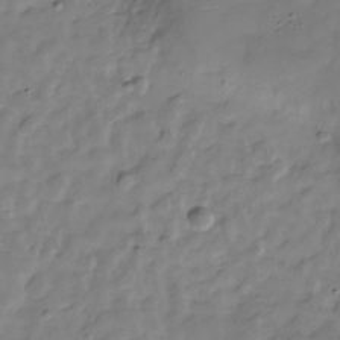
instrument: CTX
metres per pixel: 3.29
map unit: Hve
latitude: -29.2943
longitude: 91.8045
